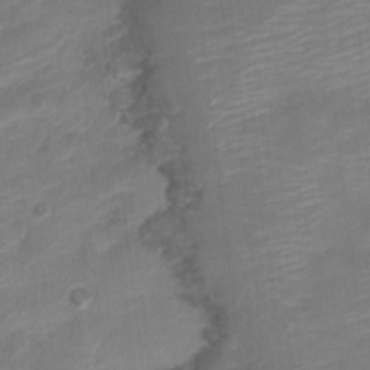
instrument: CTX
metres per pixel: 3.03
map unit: Nve
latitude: -18.4251
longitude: 109.2754
